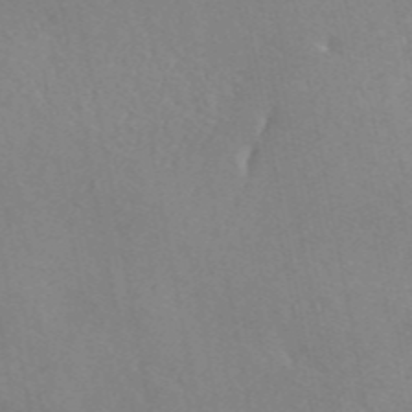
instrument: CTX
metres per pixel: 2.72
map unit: eAb
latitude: 46.0822
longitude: 110.7463
